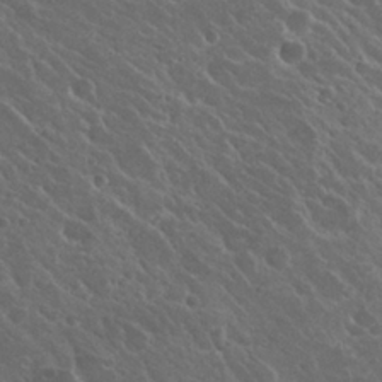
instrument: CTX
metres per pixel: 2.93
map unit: Hto
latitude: 26.9325
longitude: -50.4412
